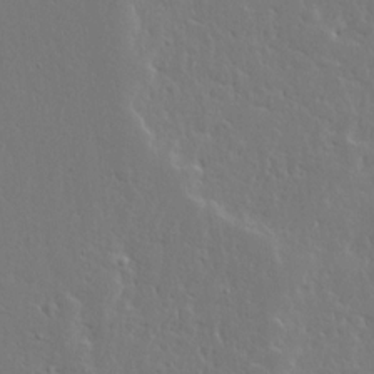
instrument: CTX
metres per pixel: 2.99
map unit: Ave
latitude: 13.7639
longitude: -137.6505
